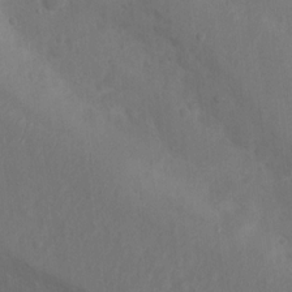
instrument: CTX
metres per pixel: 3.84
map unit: Nhu
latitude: 11.4049
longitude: -27.6883
